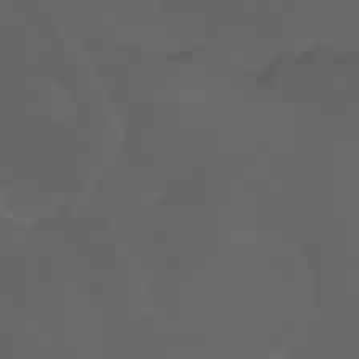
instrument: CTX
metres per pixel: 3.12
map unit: Nhu
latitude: -5.4832
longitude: -88.9892
